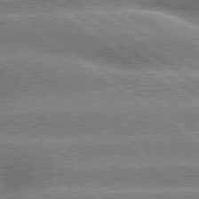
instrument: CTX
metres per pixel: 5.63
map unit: lApd
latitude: 79.5749
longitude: -135.9339
